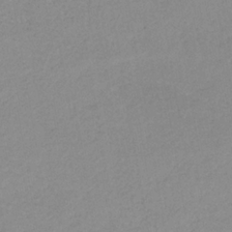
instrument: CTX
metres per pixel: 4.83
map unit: HNb
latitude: -31.8989
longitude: 62.1605
